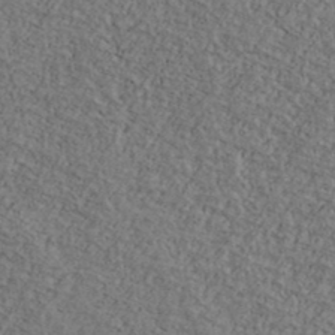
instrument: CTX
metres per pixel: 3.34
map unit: Ave
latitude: 40.9513
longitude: -110.8380
